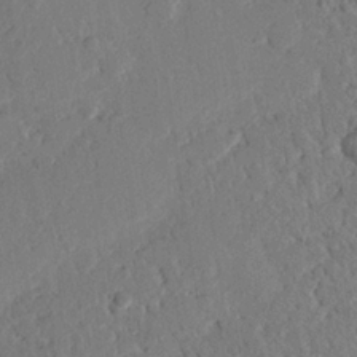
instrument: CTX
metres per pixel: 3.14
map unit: eHh
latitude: 25.5938
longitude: -80.6301
